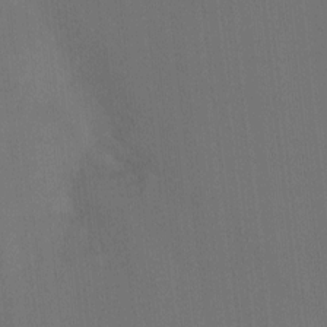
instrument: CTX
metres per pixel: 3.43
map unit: Ht
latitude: -10.8597
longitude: -38.6868
